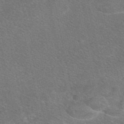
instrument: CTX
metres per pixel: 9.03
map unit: eAb
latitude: 47.4994
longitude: 115.6155
